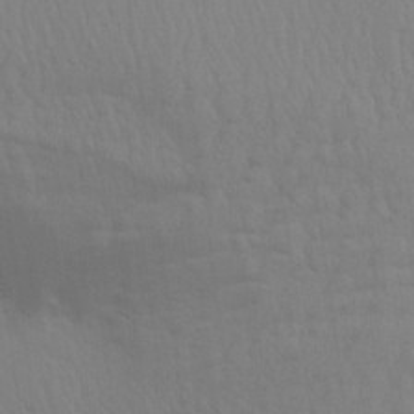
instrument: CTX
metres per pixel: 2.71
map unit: Aa
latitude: 29.3859
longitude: -134.9324
